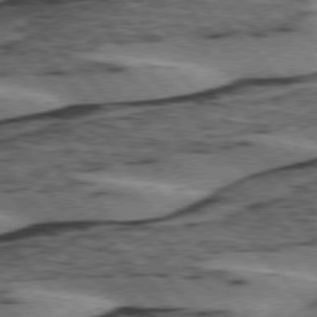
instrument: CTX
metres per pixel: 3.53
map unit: lApd
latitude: 75.7072
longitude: -78.7435
